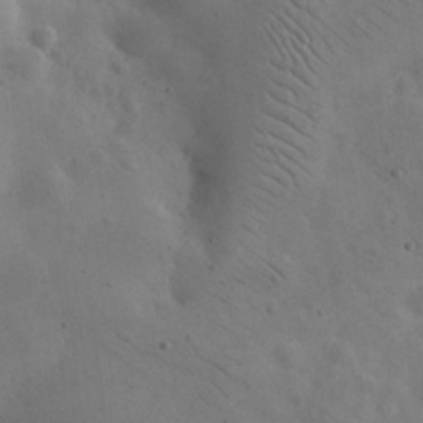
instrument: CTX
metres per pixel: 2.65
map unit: eHh
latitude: 24.5167
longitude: -67.1403
